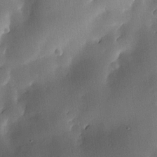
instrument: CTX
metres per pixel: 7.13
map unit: Nve
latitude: -23.1620
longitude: -138.8002
